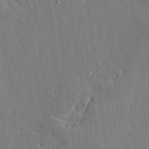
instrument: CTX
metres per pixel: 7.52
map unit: Ave
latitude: 16.6113
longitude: -139.8961
